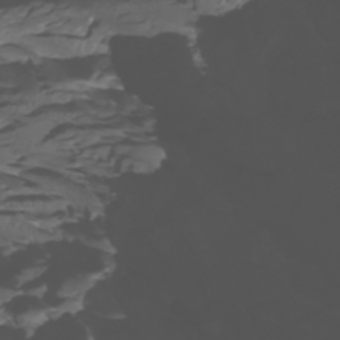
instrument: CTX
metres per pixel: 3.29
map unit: Htu
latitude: -5.0675
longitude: -89.1215
